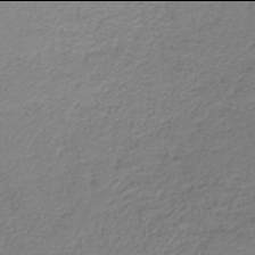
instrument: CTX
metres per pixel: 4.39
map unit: HNb
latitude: -42.0094
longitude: 50.2550
